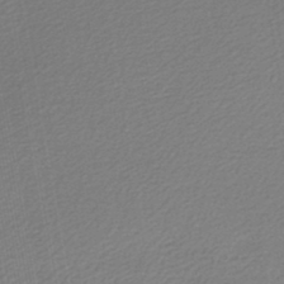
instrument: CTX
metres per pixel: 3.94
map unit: lHb
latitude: -45.0298
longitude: 61.6911
